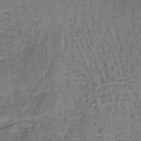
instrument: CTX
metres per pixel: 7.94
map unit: lHb
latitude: -41.4265
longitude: 57.7855
